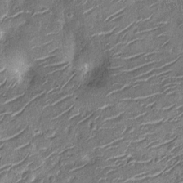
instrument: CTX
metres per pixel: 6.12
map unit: Nhu
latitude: -12.5007
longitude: -21.8394
